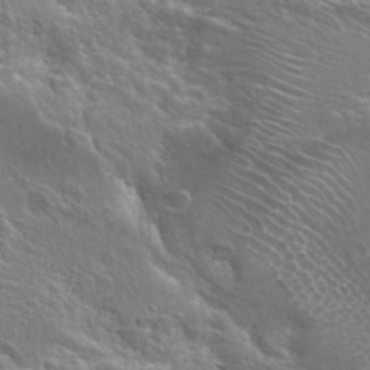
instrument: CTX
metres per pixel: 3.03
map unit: Hto
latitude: 25.8016
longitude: -44.8380
